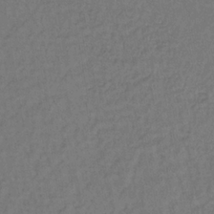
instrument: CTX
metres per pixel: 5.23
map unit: lHb
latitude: -35.3888
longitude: 64.8975
